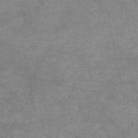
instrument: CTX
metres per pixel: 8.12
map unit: HNb
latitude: -49.1809
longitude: -38.8191
